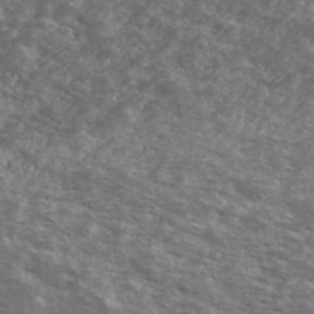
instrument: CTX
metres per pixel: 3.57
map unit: Ave
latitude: 40.4223
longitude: -110.2901
